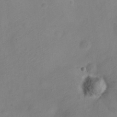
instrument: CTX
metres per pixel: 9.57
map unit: Nve
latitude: -22.5763
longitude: 106.2551
